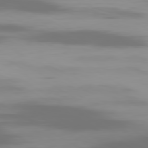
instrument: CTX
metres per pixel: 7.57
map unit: Ap
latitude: -80.2929
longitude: -61.4048
